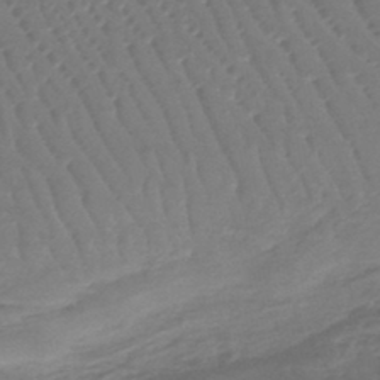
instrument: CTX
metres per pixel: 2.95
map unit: lHb
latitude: -44.6707
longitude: 73.2565
